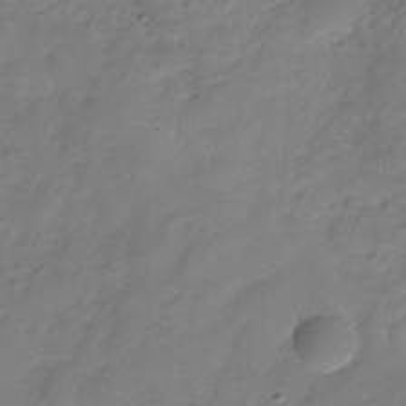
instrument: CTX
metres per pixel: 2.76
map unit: Hve
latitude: -32.4440
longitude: 91.9745
